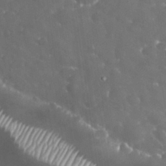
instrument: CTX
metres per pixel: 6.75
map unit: eHh
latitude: 33.2915
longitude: -63.4805
